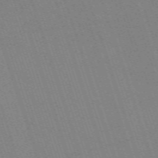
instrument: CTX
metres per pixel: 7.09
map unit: eHh
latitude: -64.5952
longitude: 51.2565
